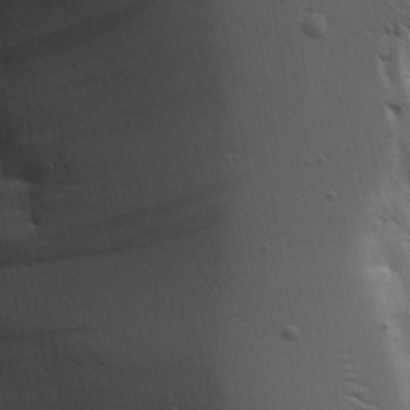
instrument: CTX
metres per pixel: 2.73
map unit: Aa
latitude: 18.6679
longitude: -126.2145
